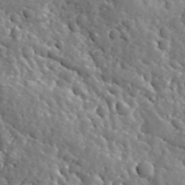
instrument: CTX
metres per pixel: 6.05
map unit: Hve
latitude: 24.8569
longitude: 146.1228
